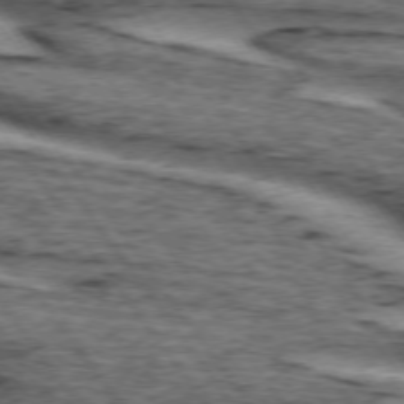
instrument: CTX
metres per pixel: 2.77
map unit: lApd
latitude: 74.1956
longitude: -75.6505
